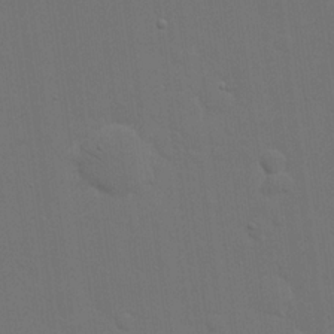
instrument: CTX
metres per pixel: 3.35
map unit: eHh
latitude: 19.1781
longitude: -66.9513
